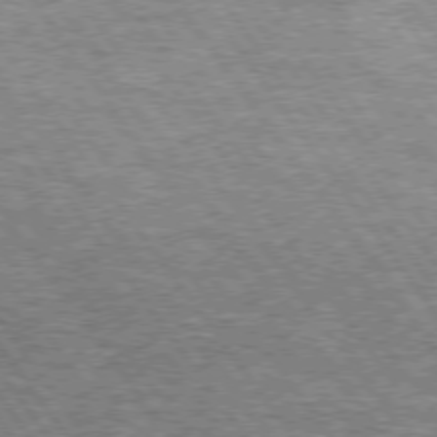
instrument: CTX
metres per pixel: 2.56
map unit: Hpe
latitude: 74.5168
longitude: -150.3845
